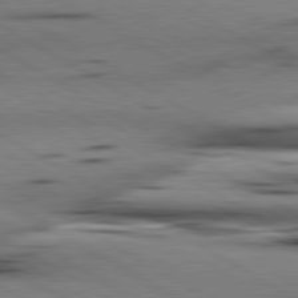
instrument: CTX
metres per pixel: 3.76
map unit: lApd
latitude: 80.5735
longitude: 158.3306
